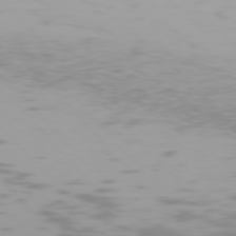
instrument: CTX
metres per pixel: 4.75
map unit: Hpe
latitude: 77.3292
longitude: -166.4790
